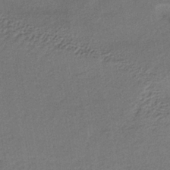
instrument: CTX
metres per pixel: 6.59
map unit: lHb
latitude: -34.6329
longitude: 62.5007
